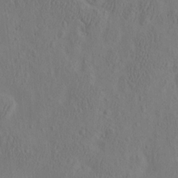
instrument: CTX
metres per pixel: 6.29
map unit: eHh
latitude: -2.9919
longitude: 18.2739
